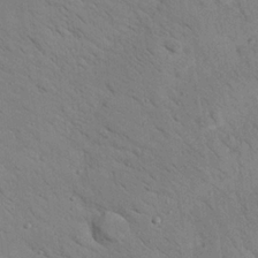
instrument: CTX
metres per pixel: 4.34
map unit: Nhu
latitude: 24.3089
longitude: -74.1200
